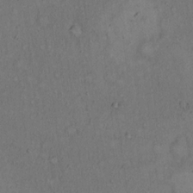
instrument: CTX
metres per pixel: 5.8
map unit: Hto
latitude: 15.3482
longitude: -61.6883
